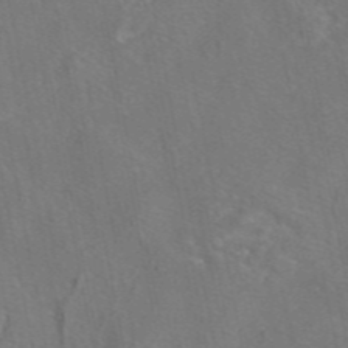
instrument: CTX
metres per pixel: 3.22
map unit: eAb
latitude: 46.1200
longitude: 107.7478
